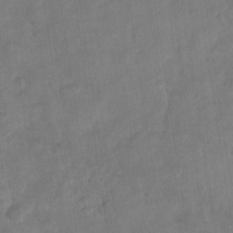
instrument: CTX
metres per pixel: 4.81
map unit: Nhu
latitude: -29.0864
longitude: -62.4601
